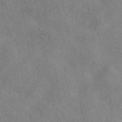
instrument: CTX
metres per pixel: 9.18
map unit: eAb
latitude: 47.8773
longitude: 123.1054
